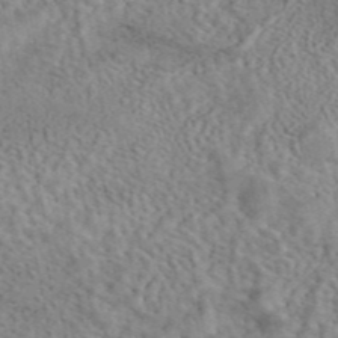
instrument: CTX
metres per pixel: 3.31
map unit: eAb
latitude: 43.5938
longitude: 108.5952
